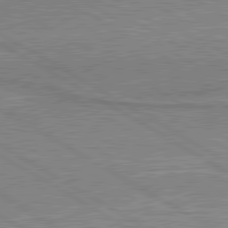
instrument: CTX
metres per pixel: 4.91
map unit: lApd
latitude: 80.5546
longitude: 143.0864
